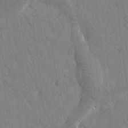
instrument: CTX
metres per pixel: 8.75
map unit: Htu
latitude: -1.5022
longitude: 174.5573
